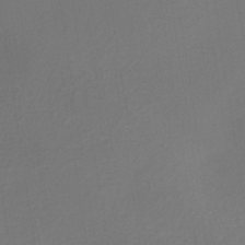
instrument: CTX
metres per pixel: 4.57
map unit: lHb
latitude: -35.8611
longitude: 67.5588
